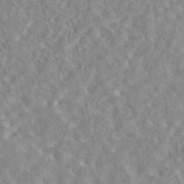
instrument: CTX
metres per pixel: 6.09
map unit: eAb
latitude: 44.6679
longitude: 116.9163
